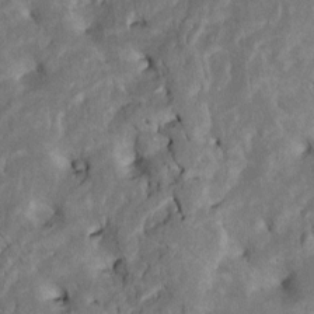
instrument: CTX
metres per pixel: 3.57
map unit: Htu
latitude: -6.5384
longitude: 145.4832
